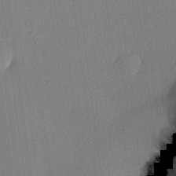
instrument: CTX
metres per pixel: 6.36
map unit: lHvf
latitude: 21.6883
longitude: 140.7652
